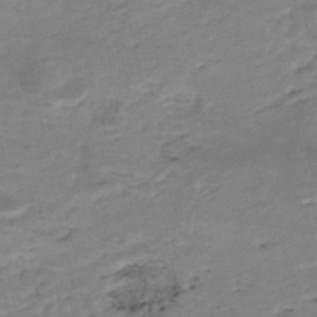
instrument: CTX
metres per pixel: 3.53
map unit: Nhe
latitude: -47.9556
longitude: -171.5749
